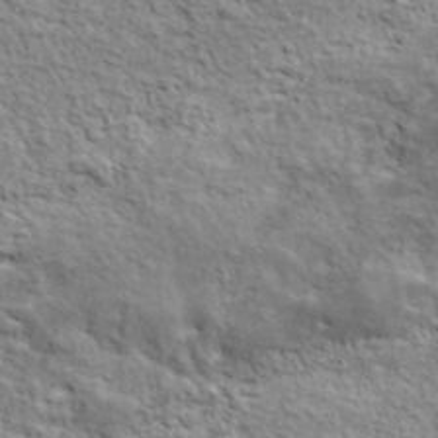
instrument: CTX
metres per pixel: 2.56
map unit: lHvf
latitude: 38.3467
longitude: -88.7436
